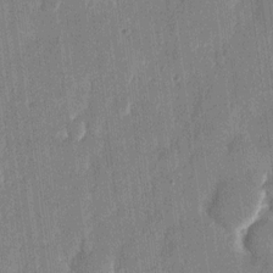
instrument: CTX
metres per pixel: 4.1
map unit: eHh
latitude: 13.8961
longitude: -71.2726
